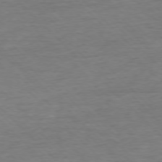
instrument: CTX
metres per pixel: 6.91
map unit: Ap
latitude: -76.9731
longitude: -94.3656
